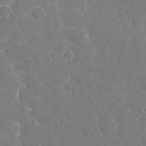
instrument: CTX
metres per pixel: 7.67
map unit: eHh
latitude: 32.8569
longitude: -60.8758
